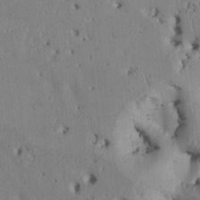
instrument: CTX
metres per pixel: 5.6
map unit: Htu
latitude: 3.2159
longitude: 147.6344
